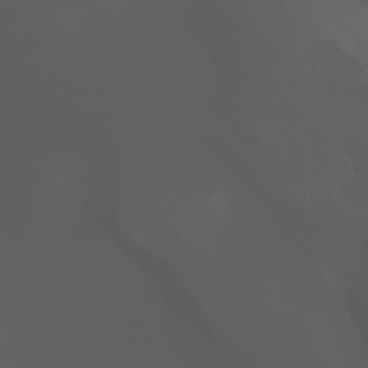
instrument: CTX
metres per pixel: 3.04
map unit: Htu
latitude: -1.4644
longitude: -74.8002
